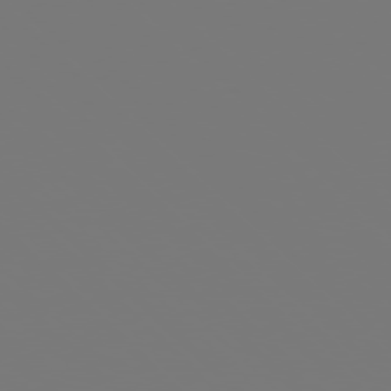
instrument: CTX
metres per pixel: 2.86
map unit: Hpe
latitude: 77.0836
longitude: -137.1970
